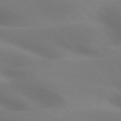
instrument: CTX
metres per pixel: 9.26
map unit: lApd
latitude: 75.7828
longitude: -61.3670
